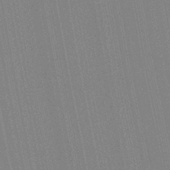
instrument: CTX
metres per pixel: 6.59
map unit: Aa
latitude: 28.8380
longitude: -147.7450
